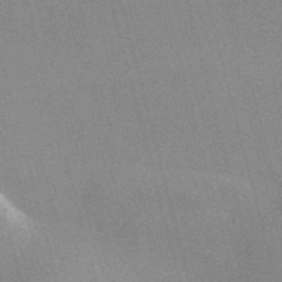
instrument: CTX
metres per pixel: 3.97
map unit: Nve
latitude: -57.6533
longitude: 62.6140
